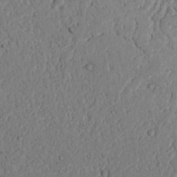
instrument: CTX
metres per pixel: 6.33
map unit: Nhu
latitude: 16.6868
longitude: -74.4412
